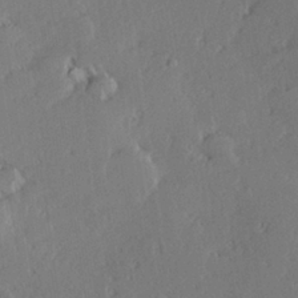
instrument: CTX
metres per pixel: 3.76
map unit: Hve
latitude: 27.3671
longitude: -93.8583
